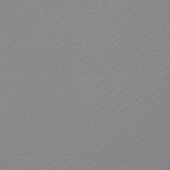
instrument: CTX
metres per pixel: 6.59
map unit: lHb
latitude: -48.0094
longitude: 65.8423
